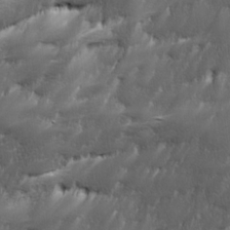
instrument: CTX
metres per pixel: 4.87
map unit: Ave
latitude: 15.8962
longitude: -135.4993
